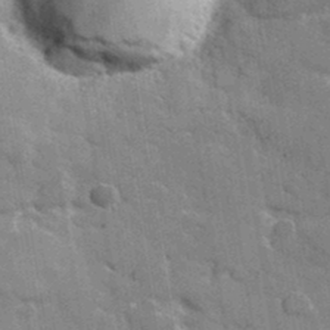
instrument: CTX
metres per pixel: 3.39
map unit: lHvf
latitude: 36.4790
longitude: -90.2523
